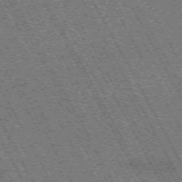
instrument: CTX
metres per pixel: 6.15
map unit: Hpe
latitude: -71.4266
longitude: 11.1620
